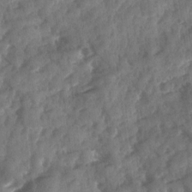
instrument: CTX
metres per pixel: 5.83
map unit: Ave
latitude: 17.8772
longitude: -131.4238
